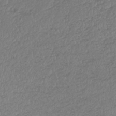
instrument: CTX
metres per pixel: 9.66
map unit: lHb
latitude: -38.0472
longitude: 70.2362
